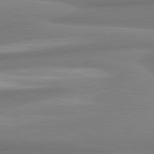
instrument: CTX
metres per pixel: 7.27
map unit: lApd
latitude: 80.6301
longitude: -175.2348
